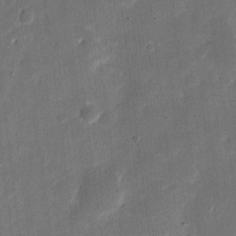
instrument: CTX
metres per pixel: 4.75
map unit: eHh
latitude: 11.3293
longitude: -68.6869
